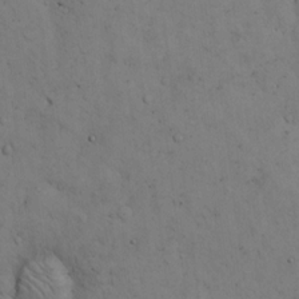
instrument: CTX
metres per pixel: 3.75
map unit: Hto
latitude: 13.5938
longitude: -59.7072
